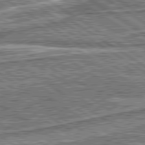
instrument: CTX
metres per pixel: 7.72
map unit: lApd
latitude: 80.4412
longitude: 173.4643
